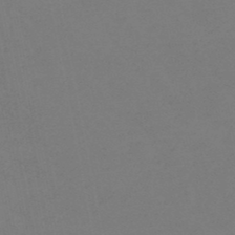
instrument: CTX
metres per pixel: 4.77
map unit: lHb
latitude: -45.7289
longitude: 67.1431
